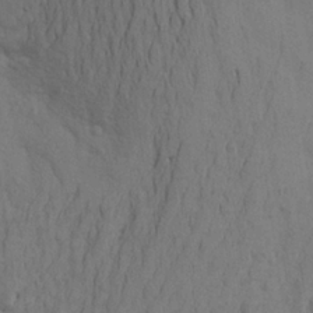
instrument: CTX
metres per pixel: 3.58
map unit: Aa
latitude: 23.8772
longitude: -148.7057
